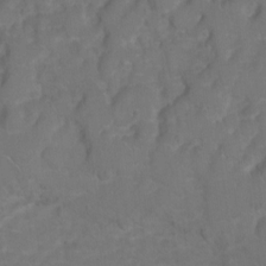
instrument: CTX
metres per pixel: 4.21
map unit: Hto
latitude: 5.4993
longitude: -31.1970
